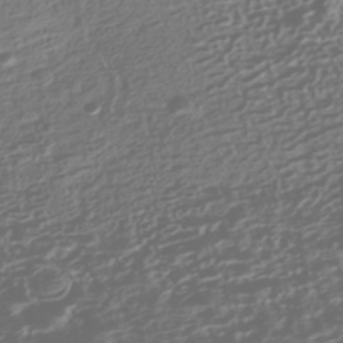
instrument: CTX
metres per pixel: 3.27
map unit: HNhu
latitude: -42.8030
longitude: 104.2550
